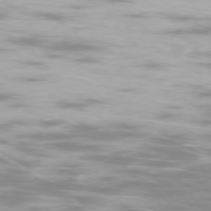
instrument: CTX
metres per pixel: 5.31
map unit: Ap
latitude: -76.8219
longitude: -81.0080
